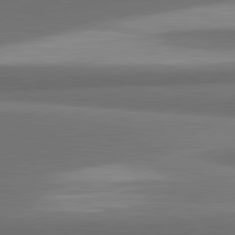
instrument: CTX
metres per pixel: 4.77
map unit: lApd
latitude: 81.6883
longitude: 173.5399
